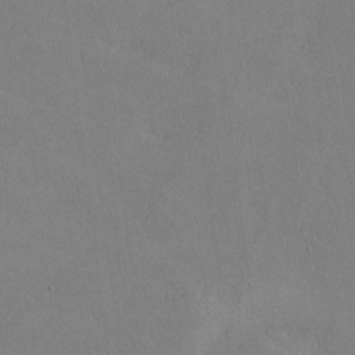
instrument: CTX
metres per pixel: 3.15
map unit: lHvf
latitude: -9.5966
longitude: -99.9906
